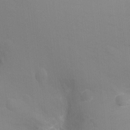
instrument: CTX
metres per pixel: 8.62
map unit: Ht
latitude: -8.8786
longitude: -24.0633
